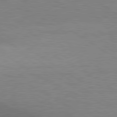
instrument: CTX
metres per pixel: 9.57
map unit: lApd
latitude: 80.2145
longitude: 126.9163
